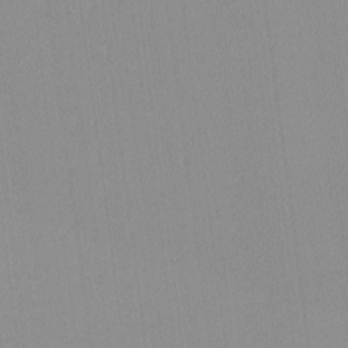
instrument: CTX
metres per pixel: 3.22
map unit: lHvf
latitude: -12.6141
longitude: -104.1767
